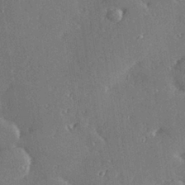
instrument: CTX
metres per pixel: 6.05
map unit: Hve
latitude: 28.0255
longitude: -92.3278
